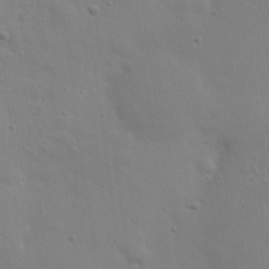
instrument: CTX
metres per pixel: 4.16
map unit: eHh
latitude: 24.2144
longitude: -69.7828
